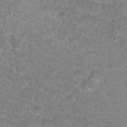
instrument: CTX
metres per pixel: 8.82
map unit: Hto
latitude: 17.7828
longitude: -34.3467
